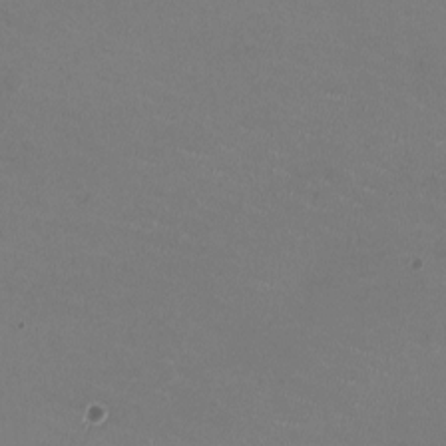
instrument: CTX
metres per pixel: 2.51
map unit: HNhu
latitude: -2.2928
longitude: -2.5545
